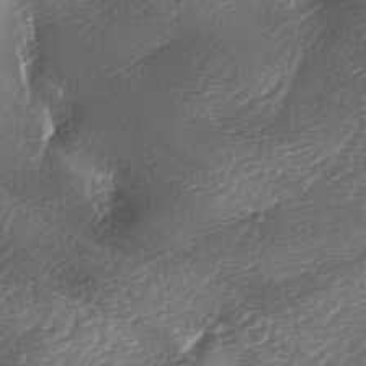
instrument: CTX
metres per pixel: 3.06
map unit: lAa
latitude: -3.6910
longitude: -128.7057
